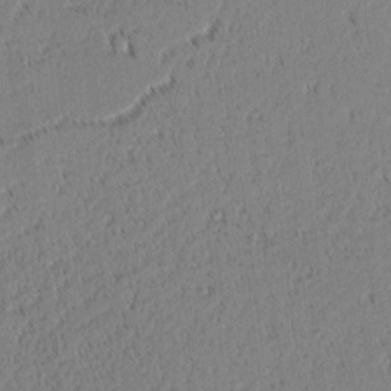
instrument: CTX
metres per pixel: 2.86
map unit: lAvf
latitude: 2.3656
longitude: -107.0081
